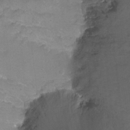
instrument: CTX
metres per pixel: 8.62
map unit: Ht
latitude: -6.8219
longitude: -36.5357
